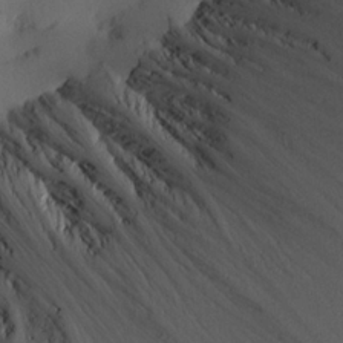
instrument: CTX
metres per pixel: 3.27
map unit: Aa
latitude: 20.8380
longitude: -144.8191
